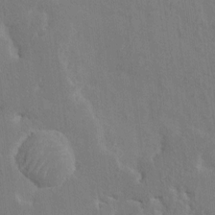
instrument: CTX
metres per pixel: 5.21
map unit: HNhu
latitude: 7.6694
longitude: -3.2915
